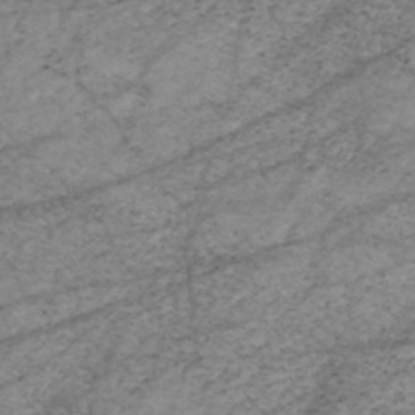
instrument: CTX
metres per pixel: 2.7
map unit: HNhu
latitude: -47.1809
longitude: 28.2362
